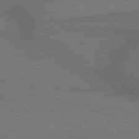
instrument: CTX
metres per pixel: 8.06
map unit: Hpe
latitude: 77.9528
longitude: -157.4804
